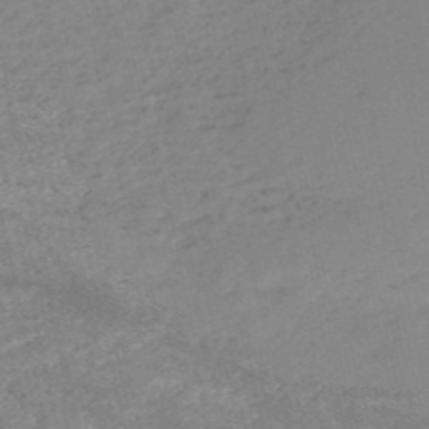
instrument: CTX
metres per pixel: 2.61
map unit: HNb
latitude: -52.7463
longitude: -39.6883
